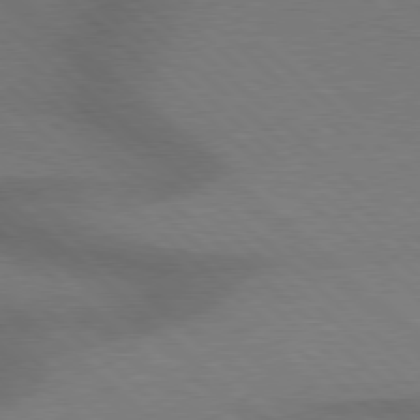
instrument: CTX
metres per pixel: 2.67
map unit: Hpe
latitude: 77.6505
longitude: -157.2725
